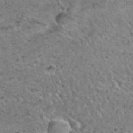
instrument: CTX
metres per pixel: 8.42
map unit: Hto
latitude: 35.3670
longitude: -48.2145
